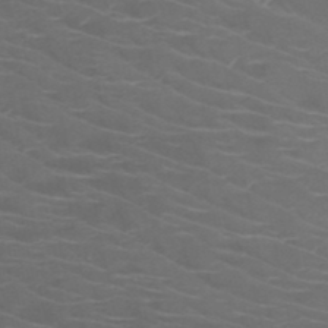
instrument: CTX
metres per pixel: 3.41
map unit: HNb
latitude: -49.3321
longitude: -46.5735
